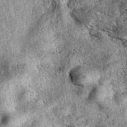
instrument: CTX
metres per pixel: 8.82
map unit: eAb
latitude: 39.8961
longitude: 111.2754
